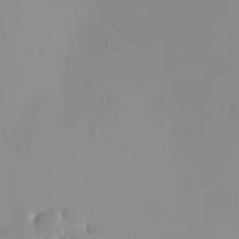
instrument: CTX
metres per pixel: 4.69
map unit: HNhu
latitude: -5.0486
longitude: 15.5022
